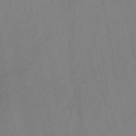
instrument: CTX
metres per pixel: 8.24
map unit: HNb
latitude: -45.7478
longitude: -39.7638
